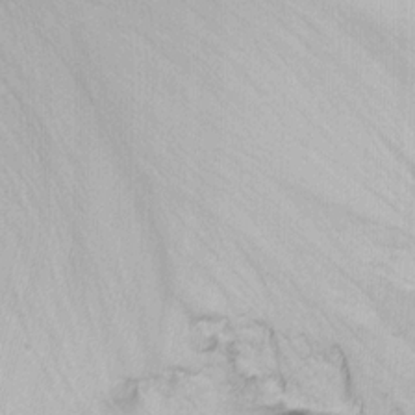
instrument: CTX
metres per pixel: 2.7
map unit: Nhu
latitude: -7.1431
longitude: -65.1592
